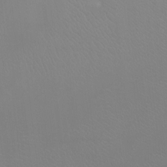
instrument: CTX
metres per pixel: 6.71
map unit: Ht
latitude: -6.9730
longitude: -33.7828
